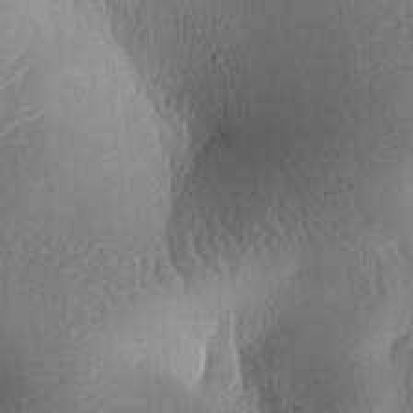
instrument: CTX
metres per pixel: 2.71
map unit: lAa
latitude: -7.9745
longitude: -128.1011
